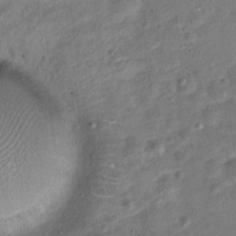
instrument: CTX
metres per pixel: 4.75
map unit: Hto
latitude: 14.7247
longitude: -41.2725
